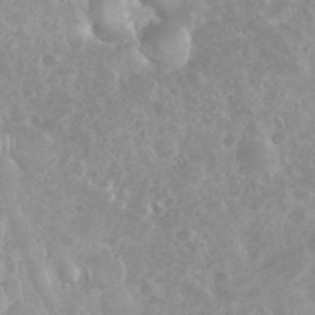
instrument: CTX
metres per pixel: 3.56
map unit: eHh
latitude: 35.6127
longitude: -61.8394
